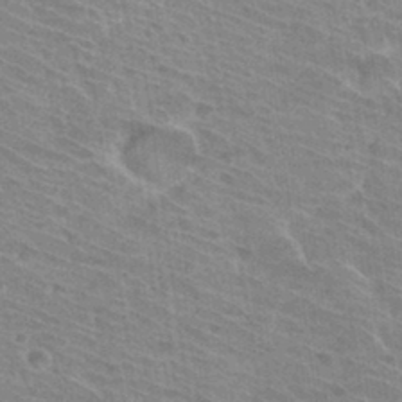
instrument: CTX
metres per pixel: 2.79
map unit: Hto
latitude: 31.6694
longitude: -41.3859
